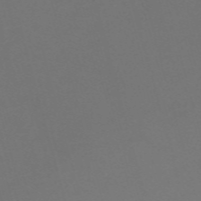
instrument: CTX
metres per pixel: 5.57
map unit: Nve
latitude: -59.8611
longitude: 60.3495
